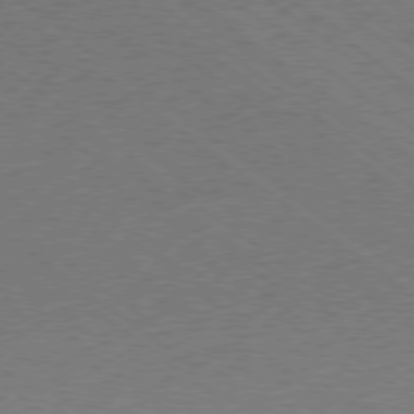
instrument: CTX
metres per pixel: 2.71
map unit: Ap
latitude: -78.7085
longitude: -100.1389
